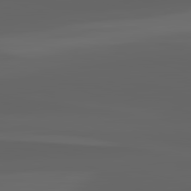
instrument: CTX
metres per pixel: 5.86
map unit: lApd
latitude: 82.9891
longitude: -133.6505
